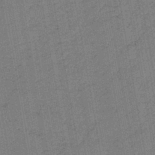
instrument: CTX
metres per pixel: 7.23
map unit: lHb
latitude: -42.5762
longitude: 63.1620
